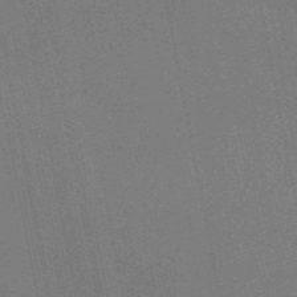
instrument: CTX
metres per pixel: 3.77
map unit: eAb
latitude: 46.6680
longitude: 121.6722
